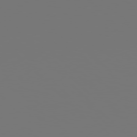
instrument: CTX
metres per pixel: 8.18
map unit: Hpe
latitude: 77.7071
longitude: -176.1578
